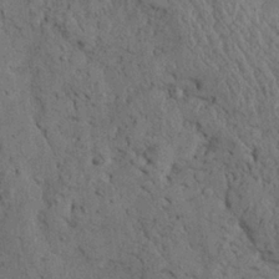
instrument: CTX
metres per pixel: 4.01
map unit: Ave
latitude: 23.8961
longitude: -133.8961
